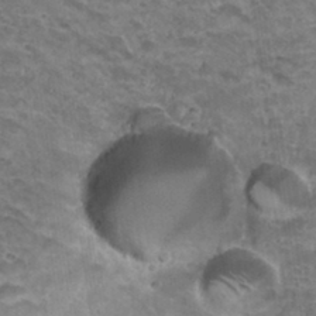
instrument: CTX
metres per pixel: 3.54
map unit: Hto
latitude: 33.0647
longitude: -41.8205
